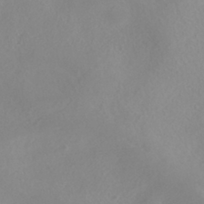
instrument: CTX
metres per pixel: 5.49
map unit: HNhu
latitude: -40.3117
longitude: 93.5588
